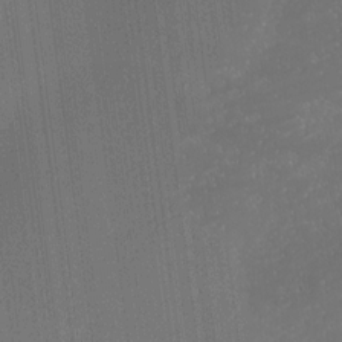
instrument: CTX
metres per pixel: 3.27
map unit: Ave
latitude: 18.1955
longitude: -137.8961
